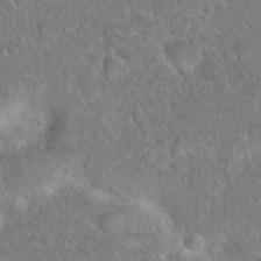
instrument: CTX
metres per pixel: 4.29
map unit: Hto
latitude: 23.9150
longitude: -48.9136
